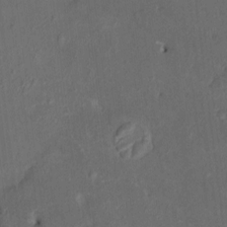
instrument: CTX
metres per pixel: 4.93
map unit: HNhu
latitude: 6.9703
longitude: 3.6721
